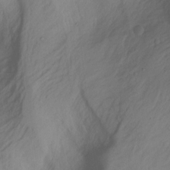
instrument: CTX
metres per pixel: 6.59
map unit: Hto
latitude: -7.3698
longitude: -50.3467
